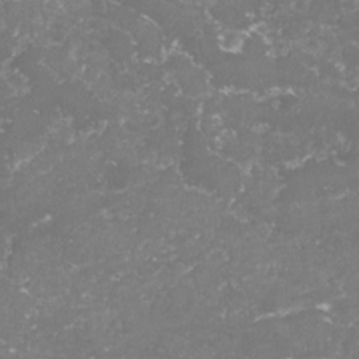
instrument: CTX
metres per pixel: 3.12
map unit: lHvf
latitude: -16.0094
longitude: -98.5923
